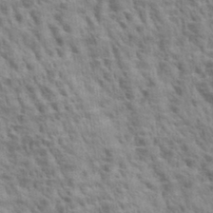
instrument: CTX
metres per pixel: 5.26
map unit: eHh
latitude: 33.1781
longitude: -141.1592
